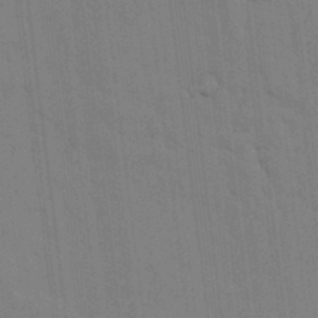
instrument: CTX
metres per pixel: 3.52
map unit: lHvf
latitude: 17.8772
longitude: -113.6505
